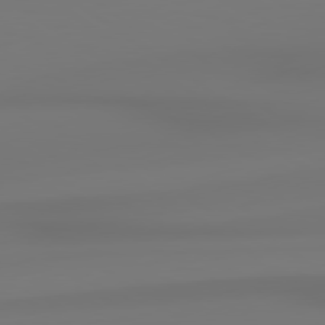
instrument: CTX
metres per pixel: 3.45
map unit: lApd
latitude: 79.1214
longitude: -137.0648
